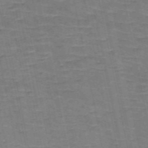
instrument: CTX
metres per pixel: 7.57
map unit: HNb
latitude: -53.7855
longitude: -45.4426
